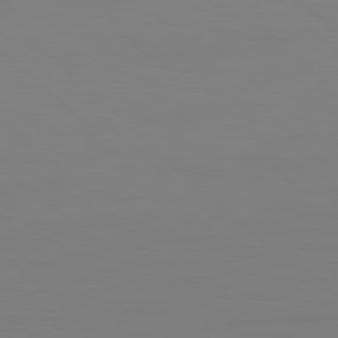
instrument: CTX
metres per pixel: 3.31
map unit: Hpe
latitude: 78.6113
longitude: 179.1053
